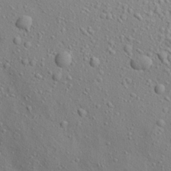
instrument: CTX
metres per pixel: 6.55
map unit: Aa
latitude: 22.8380
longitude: -143.8583
